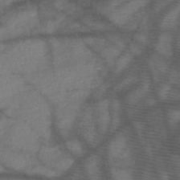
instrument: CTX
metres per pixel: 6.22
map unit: HNb
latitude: -47.9556
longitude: -40.8380
